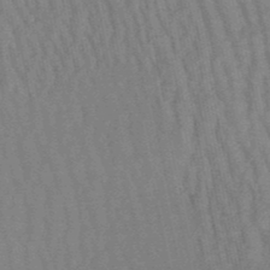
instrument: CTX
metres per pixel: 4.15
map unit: lHb
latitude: -49.9556
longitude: 71.8045
